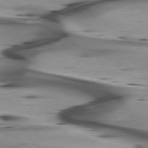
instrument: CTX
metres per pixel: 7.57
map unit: lApd
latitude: 75.7072
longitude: -65.5371
